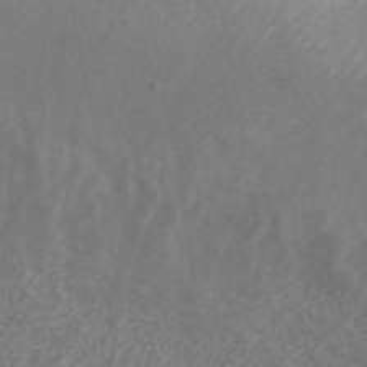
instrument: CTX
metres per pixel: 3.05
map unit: ANa
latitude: 43.2915
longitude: 25.5210
